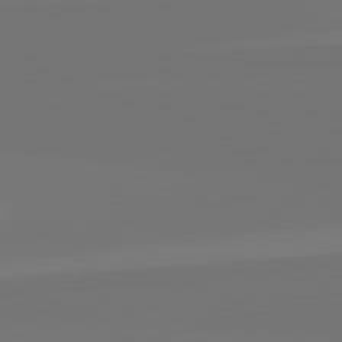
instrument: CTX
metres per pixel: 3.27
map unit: lApd
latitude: 82.6112
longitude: 155.1242
